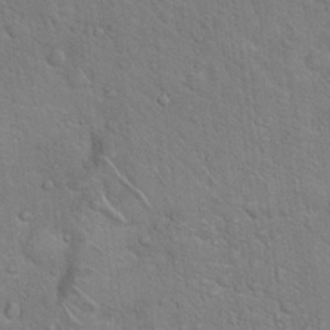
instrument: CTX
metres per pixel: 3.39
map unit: Hto
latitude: 19.1592
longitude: -51.1970
